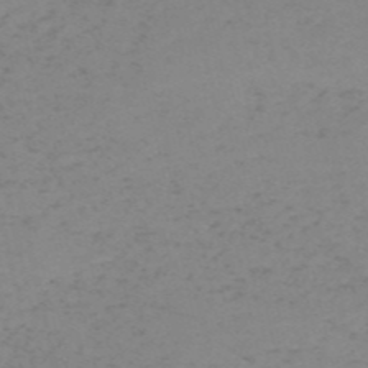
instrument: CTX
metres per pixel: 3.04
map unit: HNb
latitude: -54.9731
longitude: -47.2159
